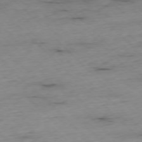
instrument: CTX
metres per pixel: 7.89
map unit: Ap
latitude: -77.0864
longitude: -90.8569
